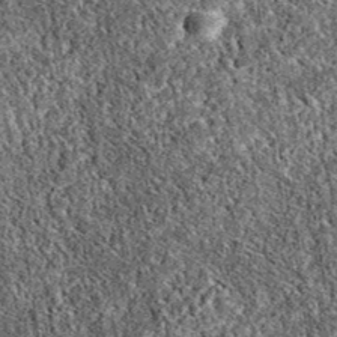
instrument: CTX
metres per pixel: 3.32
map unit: eAb
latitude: 37.4993
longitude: 111.8422
